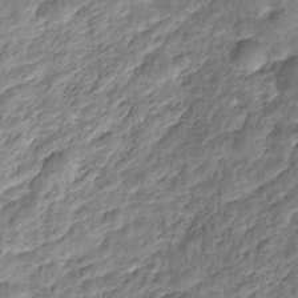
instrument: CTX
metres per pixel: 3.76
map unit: Nhe
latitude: -36.0661
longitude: -178.3090
